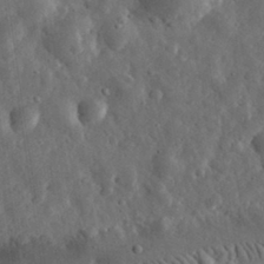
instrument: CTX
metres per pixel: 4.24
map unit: eHh
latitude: 31.9528
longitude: -74.8758
